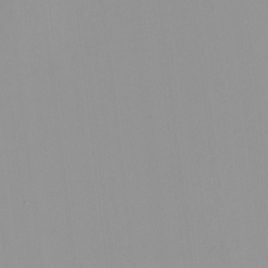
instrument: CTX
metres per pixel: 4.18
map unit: HNhu
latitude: -0.3685
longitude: -5.7261
